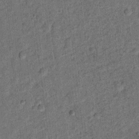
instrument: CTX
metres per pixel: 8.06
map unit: Ht
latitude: 9.4804
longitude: -38.8569
